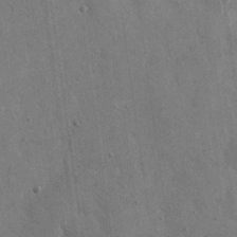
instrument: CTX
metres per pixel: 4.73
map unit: eHh
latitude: 15.9717
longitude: -68.4979
